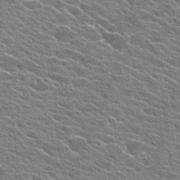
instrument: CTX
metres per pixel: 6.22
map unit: Hto
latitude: 24.9324
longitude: -42.3656
